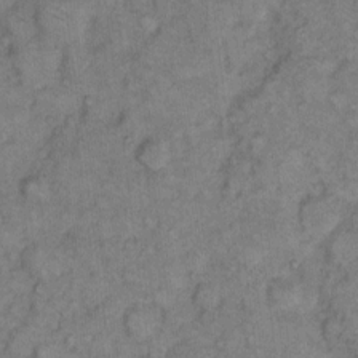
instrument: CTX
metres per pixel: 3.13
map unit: eHh
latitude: 8.3845
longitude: -63.4049
